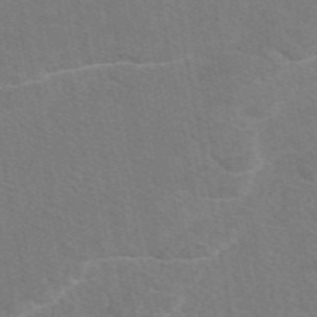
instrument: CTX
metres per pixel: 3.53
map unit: eAb
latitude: 49.4993
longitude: 120.7841
